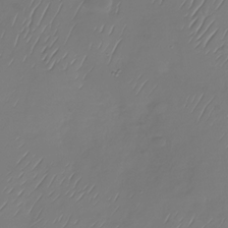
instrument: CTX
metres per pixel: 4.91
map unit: Nhu
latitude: -29.1809
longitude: -59.3671
